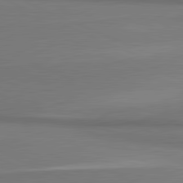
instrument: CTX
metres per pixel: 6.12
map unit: lApd
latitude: 81.6127
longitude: 174.6518
